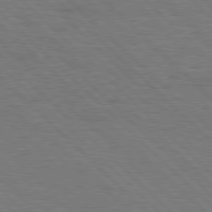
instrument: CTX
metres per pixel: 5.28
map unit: Hpe
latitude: 78.0444
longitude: -154.6868
